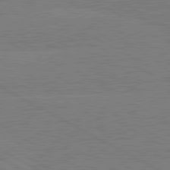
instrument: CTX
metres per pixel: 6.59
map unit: lApd
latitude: 80.7624
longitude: -126.8191
